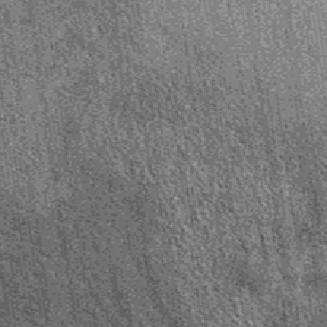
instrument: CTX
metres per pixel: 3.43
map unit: eAb
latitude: 38.5168
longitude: 107.7477
